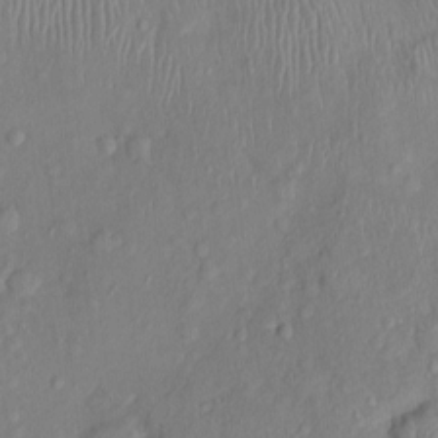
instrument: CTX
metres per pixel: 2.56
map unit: Nhu
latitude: 1.3670
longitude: -14.2901
